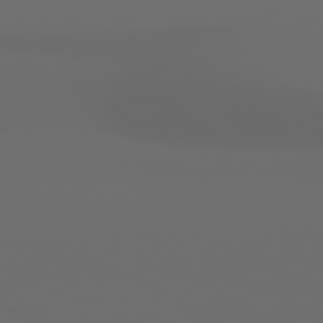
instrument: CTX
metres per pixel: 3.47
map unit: Hpe
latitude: 78.1767
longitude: -174.0444
